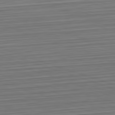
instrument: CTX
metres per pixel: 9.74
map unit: Hpe
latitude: -82.7463
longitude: 13.8422
